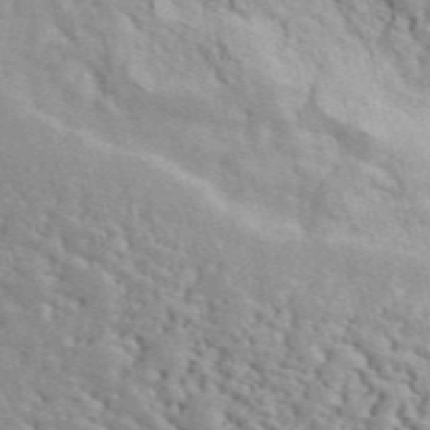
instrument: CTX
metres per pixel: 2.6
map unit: ANa
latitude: 49.4993
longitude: -81.8583
